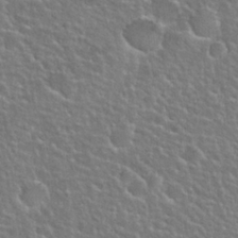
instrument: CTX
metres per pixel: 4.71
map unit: Hto
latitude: 25.0647
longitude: -50.8191
